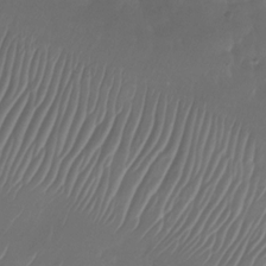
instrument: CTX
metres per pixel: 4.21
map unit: Nhu
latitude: -28.1417
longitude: -66.4601
